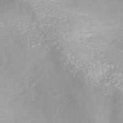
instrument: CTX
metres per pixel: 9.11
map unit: ANa
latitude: -41.3509
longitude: 104.7463
